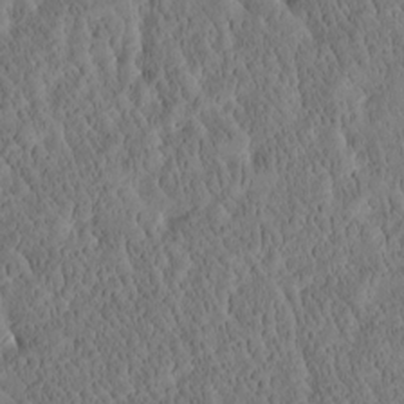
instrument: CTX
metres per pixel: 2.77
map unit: Htu
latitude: -3.8989
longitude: 174.8030
